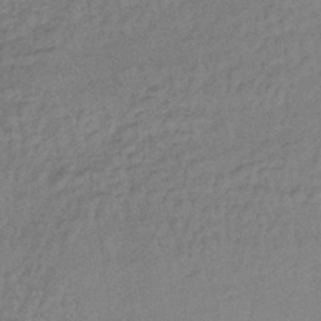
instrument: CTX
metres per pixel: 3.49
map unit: lHb
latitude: -35.4265
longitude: 66.0661
